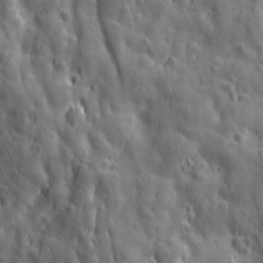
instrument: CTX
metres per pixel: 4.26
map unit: Ave
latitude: 12.7435
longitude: -104.7436
